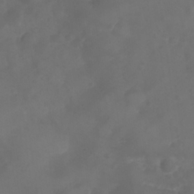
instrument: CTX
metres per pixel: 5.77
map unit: Nhu
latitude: 25.1970
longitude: -63.0648
